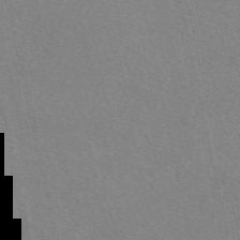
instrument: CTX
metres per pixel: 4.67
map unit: eAb
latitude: 50.4790
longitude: 105.6533
